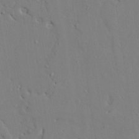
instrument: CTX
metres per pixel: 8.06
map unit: lAvf
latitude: 27.8583
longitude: -107.6316
